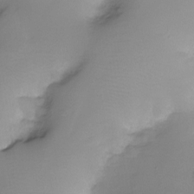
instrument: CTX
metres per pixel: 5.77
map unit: HNhu
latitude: -20.5195
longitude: 85.5588
